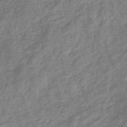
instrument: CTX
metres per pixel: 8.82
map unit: eHb
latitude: -32.8219
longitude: 73.5966
